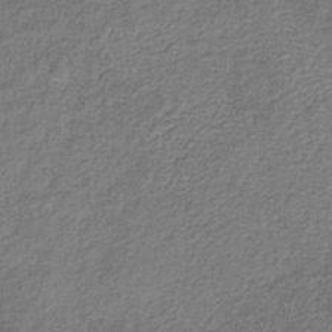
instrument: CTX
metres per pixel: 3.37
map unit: HNb
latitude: -36.2928
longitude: 51.4265
